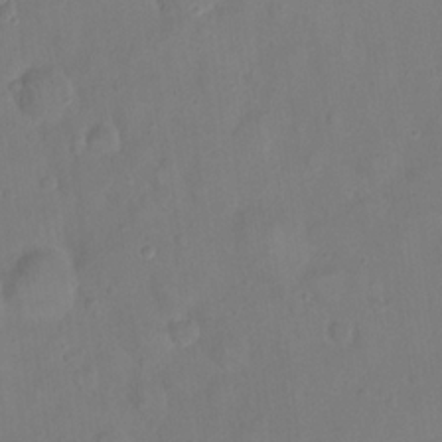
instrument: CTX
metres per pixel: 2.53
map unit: eHh
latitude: 22.1767
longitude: -62.3845
